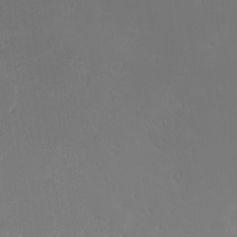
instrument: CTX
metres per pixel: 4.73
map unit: Nhu
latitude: -6.1228
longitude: -67.7071
